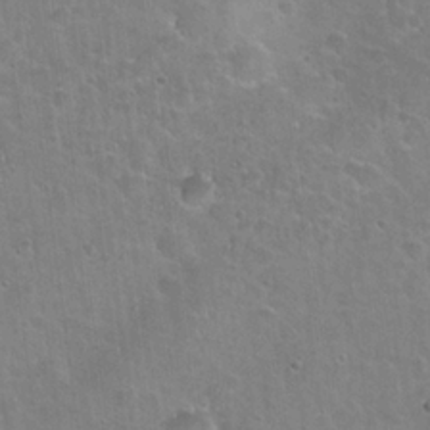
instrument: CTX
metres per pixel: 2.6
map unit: Hto
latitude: 22.3278
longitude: -51.5560
